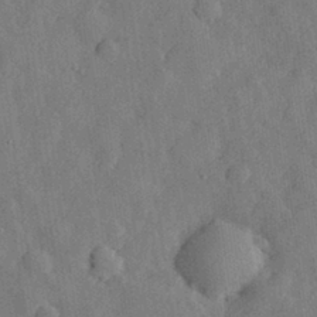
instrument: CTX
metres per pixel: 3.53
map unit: eHh
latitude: 29.8961
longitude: -77.2537
